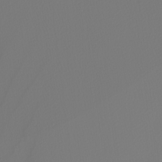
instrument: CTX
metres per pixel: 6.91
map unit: Nhu
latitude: -4.0850
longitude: -93.6505
